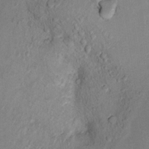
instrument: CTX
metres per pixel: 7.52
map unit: Ht
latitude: 10.9892
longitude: -31.9717
